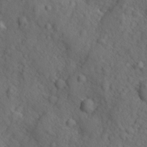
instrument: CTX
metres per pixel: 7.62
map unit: Ave
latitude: -9.7100
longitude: -119.2159
